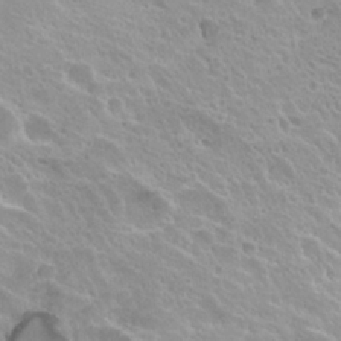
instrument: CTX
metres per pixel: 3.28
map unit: Hto
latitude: 20.5357
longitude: -33.5938
